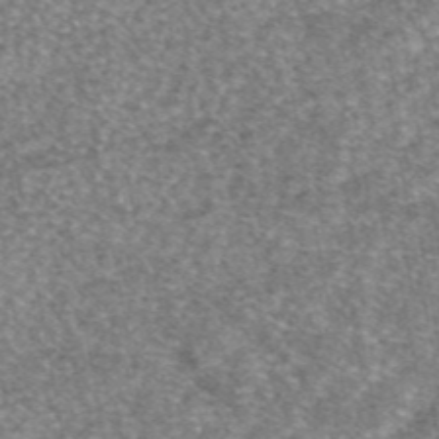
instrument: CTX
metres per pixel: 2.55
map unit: eAb
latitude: 46.1011
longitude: 103.5210
